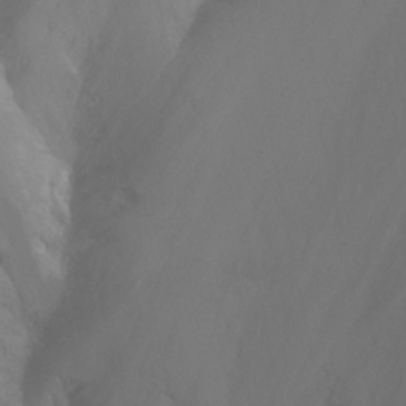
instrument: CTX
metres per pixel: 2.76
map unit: Nhu
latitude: -13.6155
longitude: -59.8205
